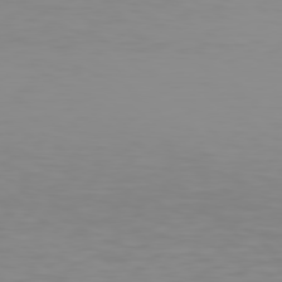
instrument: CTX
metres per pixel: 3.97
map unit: Hpe
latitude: 78.3468
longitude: -144.7624
